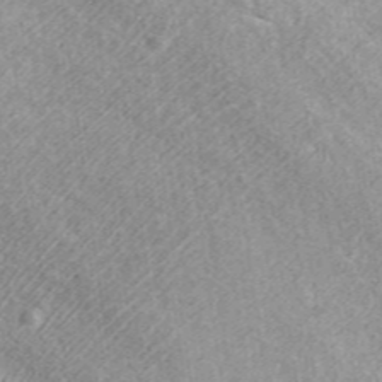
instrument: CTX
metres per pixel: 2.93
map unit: ANa
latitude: 37.5182
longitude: 15.7478
